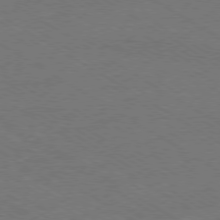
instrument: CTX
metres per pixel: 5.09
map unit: Ap
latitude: -79.4454
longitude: -84.3845
